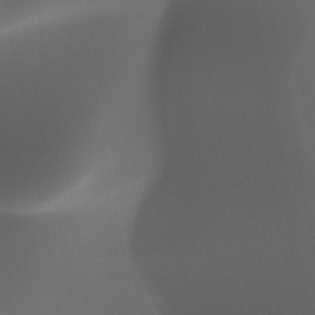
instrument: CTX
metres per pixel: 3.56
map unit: HNhu
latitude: -47.4076
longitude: 30.8030
